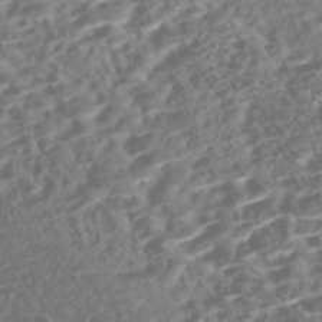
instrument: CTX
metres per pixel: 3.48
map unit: Nhe
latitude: -47.2754
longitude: -172.9513
